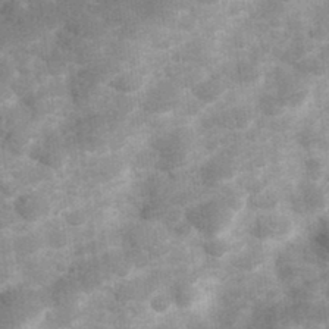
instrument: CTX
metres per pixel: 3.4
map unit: Hve
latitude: 32.3845
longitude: 151.5588
